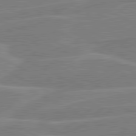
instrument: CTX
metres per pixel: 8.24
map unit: lApd
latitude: 80.8569
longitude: 121.0108
